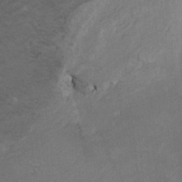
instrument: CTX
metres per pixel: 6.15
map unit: HNhu
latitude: 10.9136
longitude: 22.3306
